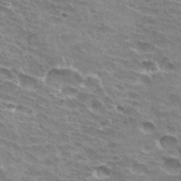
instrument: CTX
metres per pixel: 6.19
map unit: Hto
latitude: 33.1214
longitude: -42.1578
